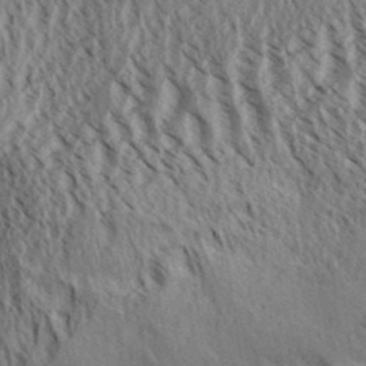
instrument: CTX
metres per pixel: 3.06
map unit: Aa
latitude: 31.1592
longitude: -138.1200
